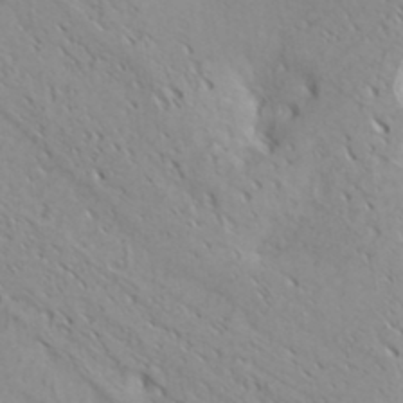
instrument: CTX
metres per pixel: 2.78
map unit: Hve
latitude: 32.3278
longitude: 148.8408
